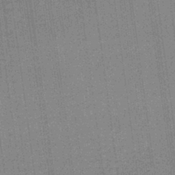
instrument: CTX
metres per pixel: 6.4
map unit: lHb
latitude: -40.0472
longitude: 69.5966
